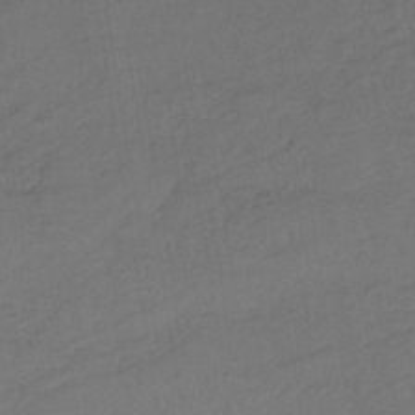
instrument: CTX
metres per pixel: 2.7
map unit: lHb
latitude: -38.6519
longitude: 68.9919
